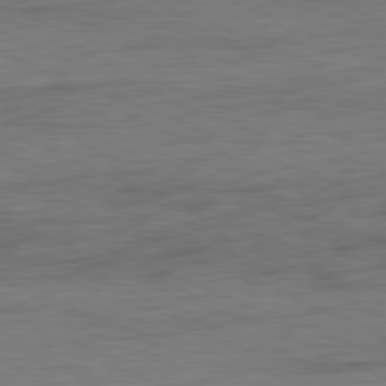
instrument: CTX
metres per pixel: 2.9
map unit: Ap
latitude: -81.8234
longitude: -83.9717
